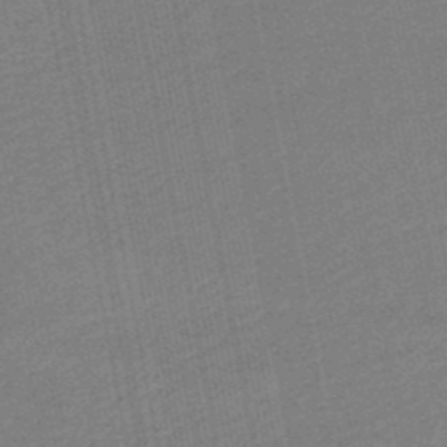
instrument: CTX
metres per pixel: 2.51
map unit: lHb
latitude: -49.1809
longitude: 68.6518
